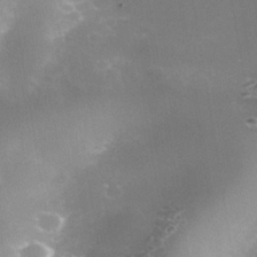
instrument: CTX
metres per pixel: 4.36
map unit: Nhe
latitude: -39.0487
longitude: -116.3089
